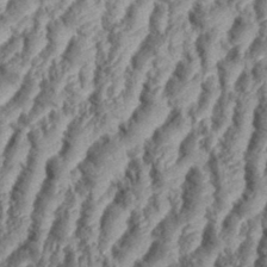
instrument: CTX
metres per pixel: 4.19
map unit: eHh
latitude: 35.7071
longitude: -137.6316
